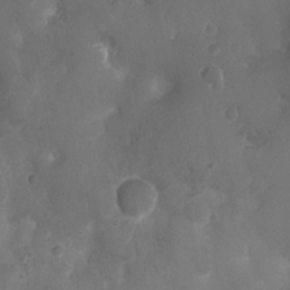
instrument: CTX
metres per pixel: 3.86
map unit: Nhu
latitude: 3.4048
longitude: -15.2915
